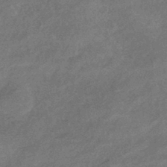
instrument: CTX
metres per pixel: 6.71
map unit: eHb
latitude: -42.4440
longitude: 83.9745
